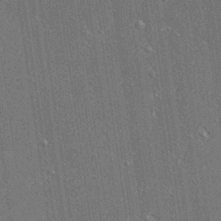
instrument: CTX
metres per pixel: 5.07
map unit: Ave
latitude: 18.1200
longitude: -139.5938
